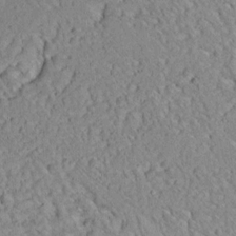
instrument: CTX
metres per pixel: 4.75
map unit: Aa
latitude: 13.5560
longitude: -140.6679
